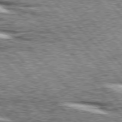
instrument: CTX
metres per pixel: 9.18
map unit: lApd
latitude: 76.1200
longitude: -83.2914
